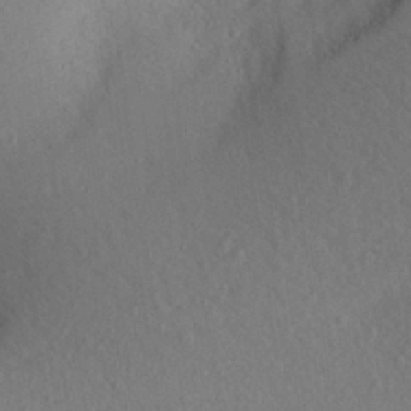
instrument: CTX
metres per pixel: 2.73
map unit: Aa
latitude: 28.8569
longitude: -145.1781
